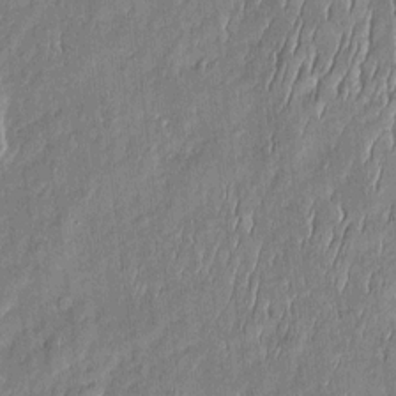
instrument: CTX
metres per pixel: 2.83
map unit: Htu
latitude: -6.2550
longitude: 175.3509
